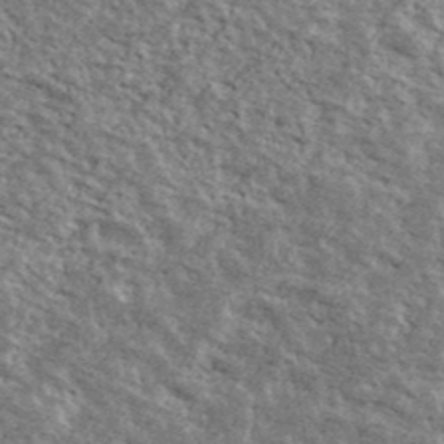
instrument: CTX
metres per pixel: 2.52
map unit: Ave
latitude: 40.8757
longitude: -109.0269
